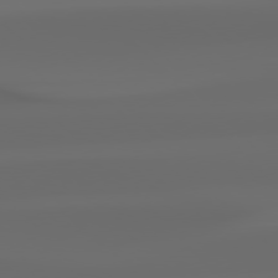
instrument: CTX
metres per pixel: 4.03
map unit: Hpe
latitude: 76.7435
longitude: -133.3482
